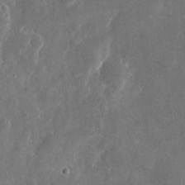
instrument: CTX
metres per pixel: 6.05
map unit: eHh
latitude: 7.8016
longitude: -72.7058
